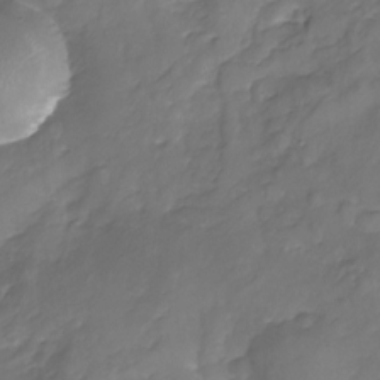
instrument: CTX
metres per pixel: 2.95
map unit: Nhu
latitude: -22.1417
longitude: -56.5167
